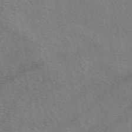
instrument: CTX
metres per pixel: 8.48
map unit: eAb
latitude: 50.6112
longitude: 115.5210
